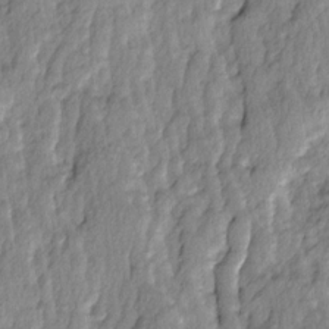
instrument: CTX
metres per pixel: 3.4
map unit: Ave
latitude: 14.3468
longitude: -134.8569
